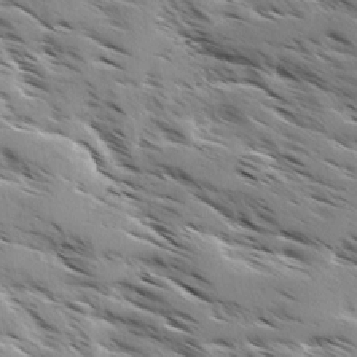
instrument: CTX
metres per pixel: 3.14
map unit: Ave
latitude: 0.5168
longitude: -111.0081
